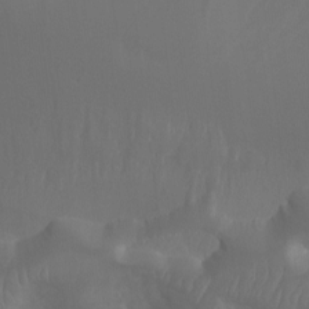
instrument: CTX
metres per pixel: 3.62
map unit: Aa
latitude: -7.8044
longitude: -78.1956
